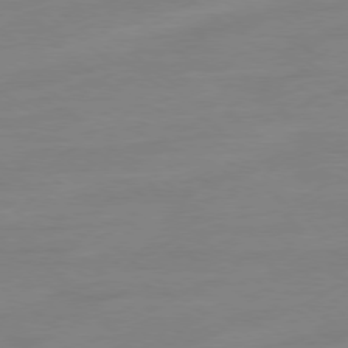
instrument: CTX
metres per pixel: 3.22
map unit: Ap
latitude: -78.7841
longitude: -98.9702
